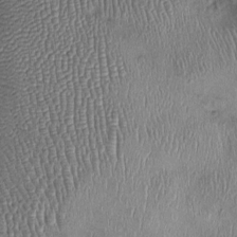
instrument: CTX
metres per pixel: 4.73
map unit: Ht
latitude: -1.5588
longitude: -14.3846
